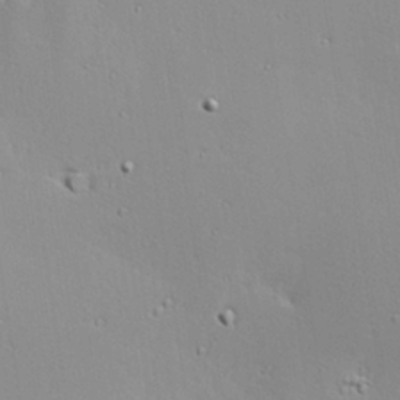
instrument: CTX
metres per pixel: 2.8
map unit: Hve
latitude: 24.3278
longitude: -98.3656
